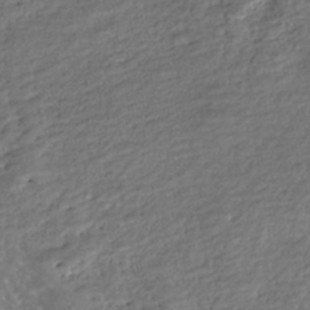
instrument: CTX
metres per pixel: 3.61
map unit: Nhe
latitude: -46.1417
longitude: 153.1809
